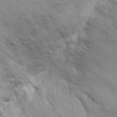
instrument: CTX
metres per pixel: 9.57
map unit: Nhu
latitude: 17.7450
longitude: -73.8773
